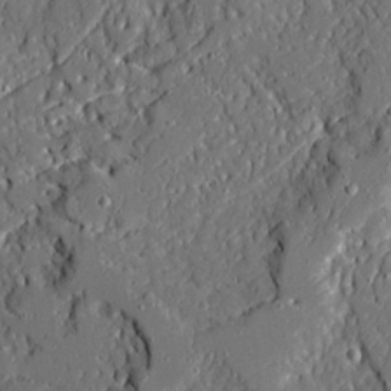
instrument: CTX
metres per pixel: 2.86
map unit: Ave
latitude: 20.5357
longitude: -127.8961
